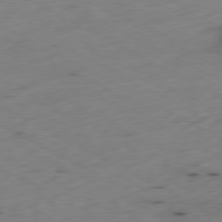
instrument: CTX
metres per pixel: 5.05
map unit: Ap
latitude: -80.4440
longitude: -70.3278
